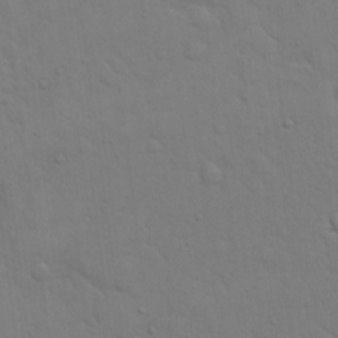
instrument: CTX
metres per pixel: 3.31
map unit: eHh
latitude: 19.1592
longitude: -63.0648
